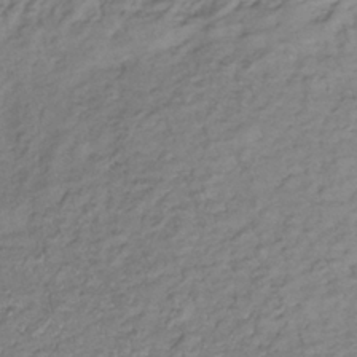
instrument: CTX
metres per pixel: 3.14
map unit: lHb
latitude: -35.5399
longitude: 69.2376
